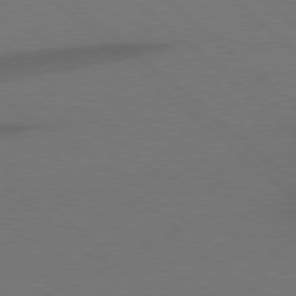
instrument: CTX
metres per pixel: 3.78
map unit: Hpe
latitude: 77.8772
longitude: -150.9135
